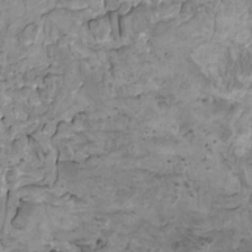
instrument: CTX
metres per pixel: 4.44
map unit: HNhu
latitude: 4.7435
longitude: 3.2564
